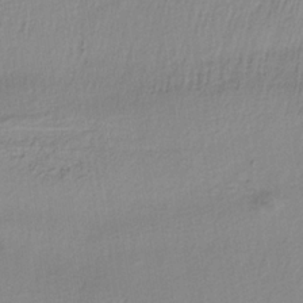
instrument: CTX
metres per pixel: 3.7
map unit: HNb
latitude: -33.8423
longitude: 64.3684
